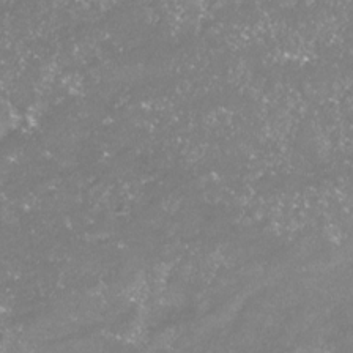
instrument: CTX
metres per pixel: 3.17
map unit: Nhu
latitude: -23.7478
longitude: -57.6504
